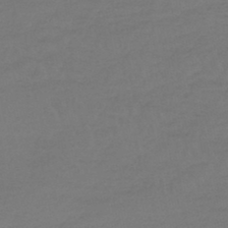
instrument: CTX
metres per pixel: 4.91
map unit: lHb
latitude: -45.3510
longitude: 68.6140
